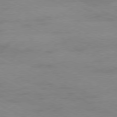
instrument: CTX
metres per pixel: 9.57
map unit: Ap
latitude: -78.0661
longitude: -73.7828
